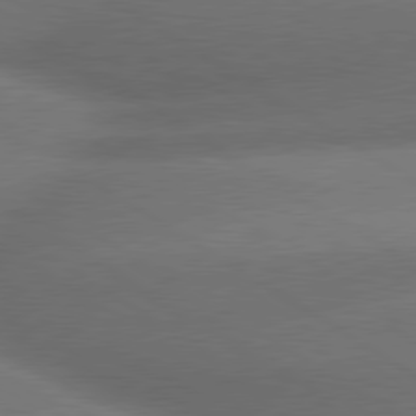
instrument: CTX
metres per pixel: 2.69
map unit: lApd
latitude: 79.8017
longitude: -154.9136
